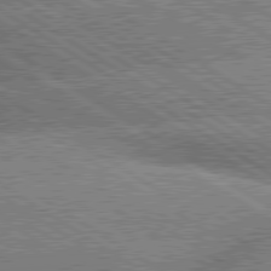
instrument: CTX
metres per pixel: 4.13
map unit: lApd
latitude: 80.0444
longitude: -151.9717
